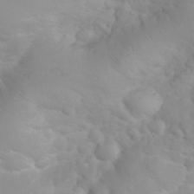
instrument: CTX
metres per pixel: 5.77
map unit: eHh
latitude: 31.0081
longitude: -65.4426
